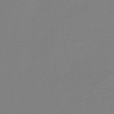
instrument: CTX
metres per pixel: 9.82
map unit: lHb
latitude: -46.2172
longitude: 65.2943
